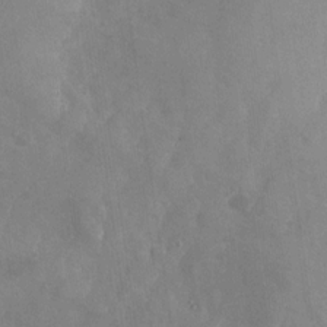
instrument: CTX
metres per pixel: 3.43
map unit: Nhu
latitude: -27.7855
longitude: -58.0255
